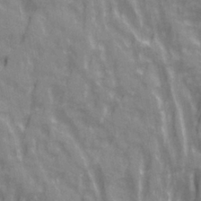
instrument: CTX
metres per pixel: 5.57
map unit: Ave
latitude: 20.5168
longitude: -132.4790
